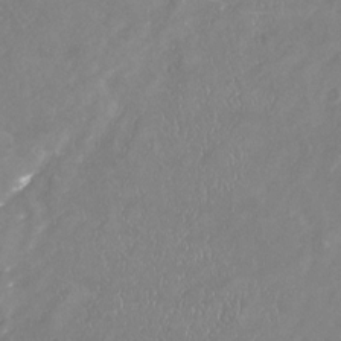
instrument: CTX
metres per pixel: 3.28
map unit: Nhu
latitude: -23.3888
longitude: -57.3481
